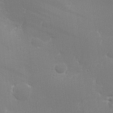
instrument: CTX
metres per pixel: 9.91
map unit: lHvf
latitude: 23.8961
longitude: 141.1242
